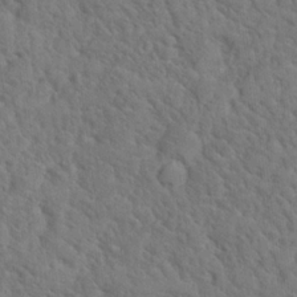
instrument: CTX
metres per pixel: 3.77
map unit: Hto
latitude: 18.8947
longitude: -35.1025
